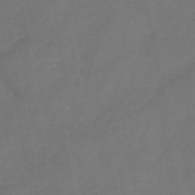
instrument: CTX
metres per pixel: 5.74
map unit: HNb
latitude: -44.4062
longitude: -38.8758
